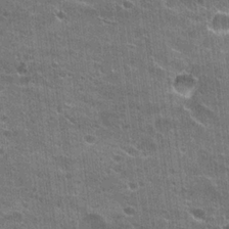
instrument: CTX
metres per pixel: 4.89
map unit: Hto
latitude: 23.1970
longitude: -42.8380
